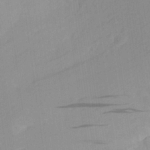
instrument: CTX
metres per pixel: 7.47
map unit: Aa
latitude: 25.6127
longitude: -145.8961
